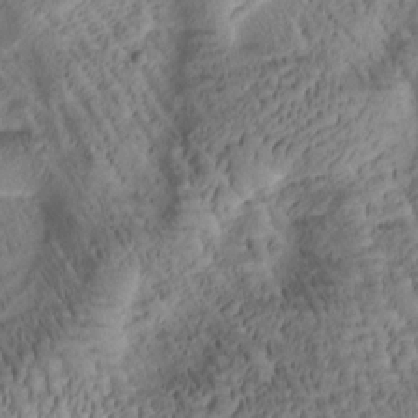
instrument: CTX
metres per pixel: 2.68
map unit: Htu
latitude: -1.6722
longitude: 171.1998
